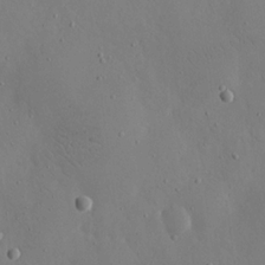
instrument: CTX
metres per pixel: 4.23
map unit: eHh
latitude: 17.6694
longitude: -70.0633
